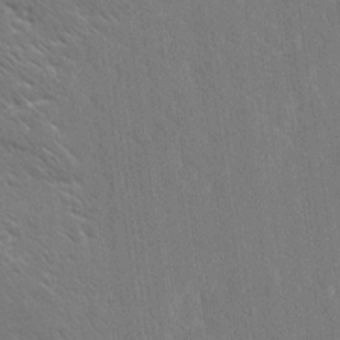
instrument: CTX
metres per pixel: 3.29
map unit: Ave
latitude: 19.6127
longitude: -137.6883
